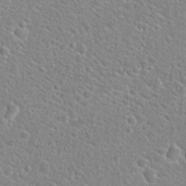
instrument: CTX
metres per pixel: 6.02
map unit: Hto
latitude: 24.3656
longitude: -49.2348
